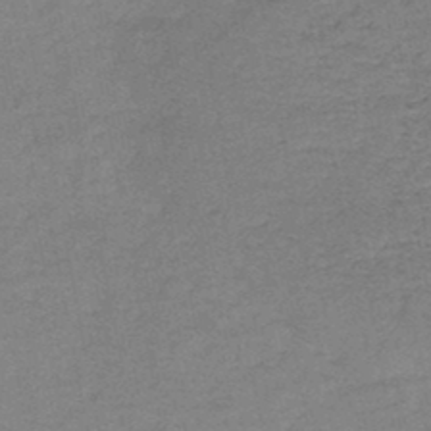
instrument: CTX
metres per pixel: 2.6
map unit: HNb
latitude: -46.7463
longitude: -36.2145
